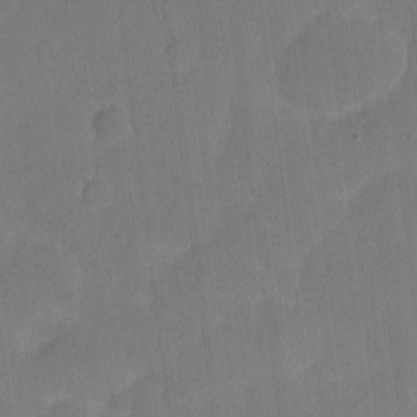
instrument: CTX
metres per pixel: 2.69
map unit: eHh
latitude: 4.4412
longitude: -67.6316
